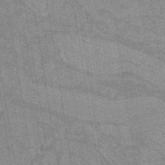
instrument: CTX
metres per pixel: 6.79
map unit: HNb
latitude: -37.3131
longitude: 57.1809
